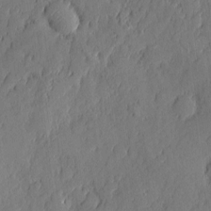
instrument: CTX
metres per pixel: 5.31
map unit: eHh
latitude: 5.7827
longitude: -76.2144
